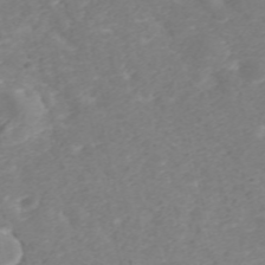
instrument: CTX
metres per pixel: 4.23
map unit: ANa
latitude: 41.8205
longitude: 33.8801
